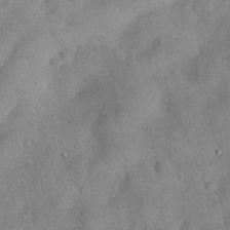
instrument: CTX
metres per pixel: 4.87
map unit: Nhu
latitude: 28.3089
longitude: -69.3671
